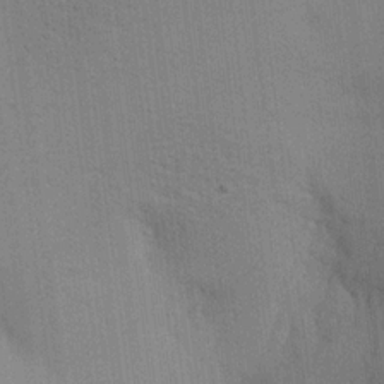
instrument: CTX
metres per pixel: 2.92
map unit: Aa
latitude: 20.5735
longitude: -144.1389
